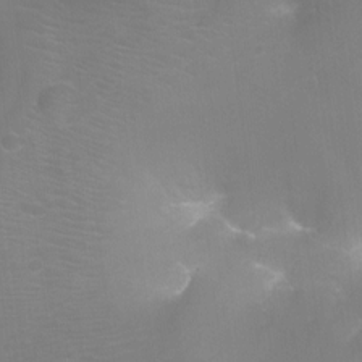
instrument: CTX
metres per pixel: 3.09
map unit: Ht
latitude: -9.2187
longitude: -24.6301
